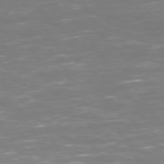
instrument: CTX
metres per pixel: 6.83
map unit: Hpe
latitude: 72.8569
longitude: -126.8947
